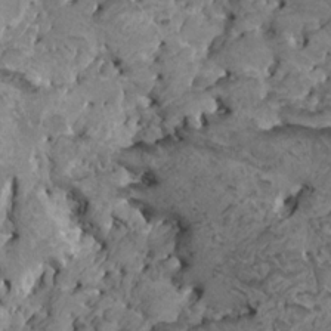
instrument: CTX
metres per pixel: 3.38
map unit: HNhu
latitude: 6.7624
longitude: -1.1214
